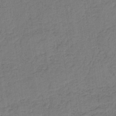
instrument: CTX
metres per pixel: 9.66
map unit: HNb
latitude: -38.2929
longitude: 54.9164
